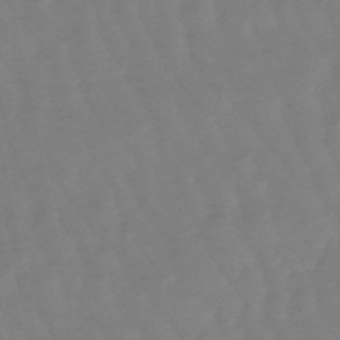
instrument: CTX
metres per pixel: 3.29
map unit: eHb
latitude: -49.3510
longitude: 77.6344
